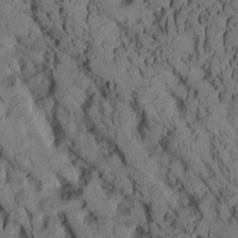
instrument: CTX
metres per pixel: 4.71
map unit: Aa
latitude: 8.4979
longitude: -127.1403
